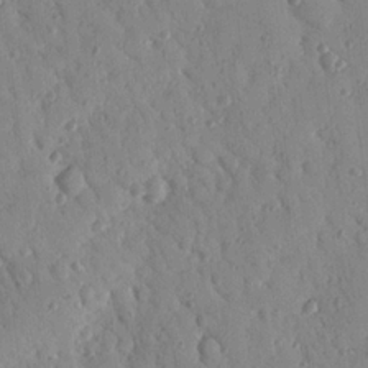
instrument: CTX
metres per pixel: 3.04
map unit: Nhu
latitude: 18.7057
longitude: -78.1200
